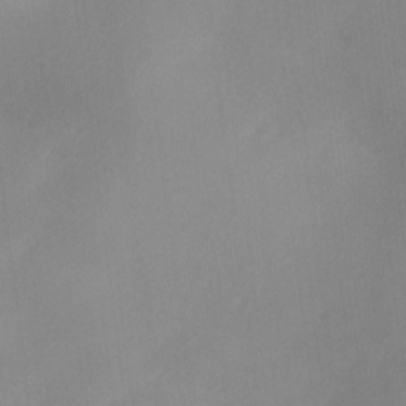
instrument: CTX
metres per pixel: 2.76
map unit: Ave
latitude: -0.0283
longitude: -114.2711
